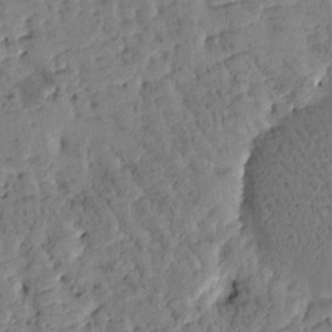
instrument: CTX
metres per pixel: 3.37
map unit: Htu
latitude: -3.0486
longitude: 175.9556
